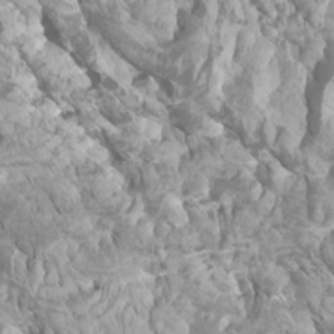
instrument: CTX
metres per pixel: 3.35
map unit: Htu
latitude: -6.6707
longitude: -74.6113
